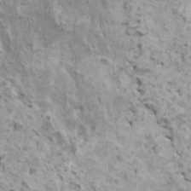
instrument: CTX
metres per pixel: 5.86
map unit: HNhu
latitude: 3.2915
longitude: 5.1431
